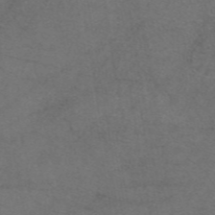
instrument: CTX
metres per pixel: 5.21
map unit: eAb
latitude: 47.5938
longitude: 109.2187
